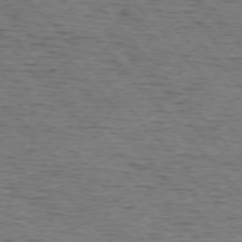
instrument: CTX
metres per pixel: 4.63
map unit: Ap
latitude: -76.2928
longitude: -95.3104
